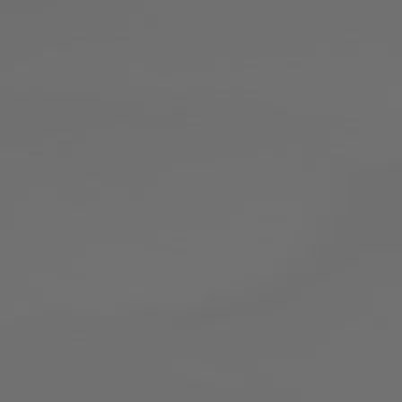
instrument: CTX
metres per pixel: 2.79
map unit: lApd
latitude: 79.4994
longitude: 176.1606
